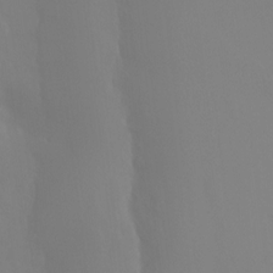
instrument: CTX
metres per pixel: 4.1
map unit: Ht
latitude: -15.1243
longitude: -52.9892
